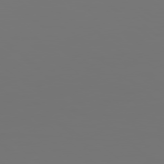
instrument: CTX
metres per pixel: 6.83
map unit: Hpe
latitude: 78.1389
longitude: 177.6155
